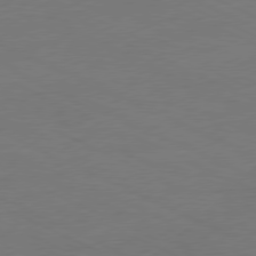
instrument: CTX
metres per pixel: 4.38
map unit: Ap
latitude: -77.9367
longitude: -73.2726
